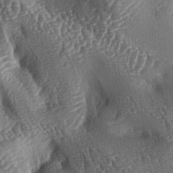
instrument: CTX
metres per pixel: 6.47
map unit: lAa
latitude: -4.6329
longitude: -127.9150
